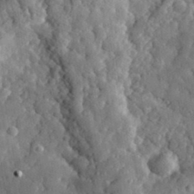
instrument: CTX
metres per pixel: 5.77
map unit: eHh
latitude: 34.5356
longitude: -80.3845
